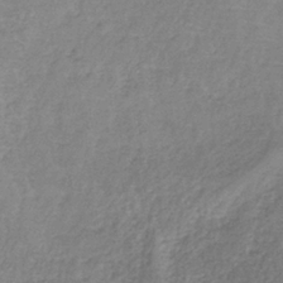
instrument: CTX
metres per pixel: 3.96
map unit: HNb
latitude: -34.7463
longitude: 55.5399
